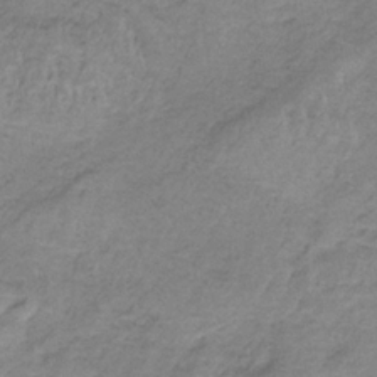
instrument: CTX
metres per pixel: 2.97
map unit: HNb
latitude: -33.7100
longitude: 60.0283
